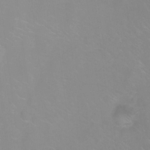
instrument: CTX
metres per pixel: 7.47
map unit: Ht
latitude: -9.0486
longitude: -35.2537
